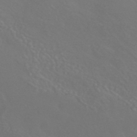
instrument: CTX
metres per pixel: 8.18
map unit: HNhu
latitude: -42.8596
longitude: 94.1605
